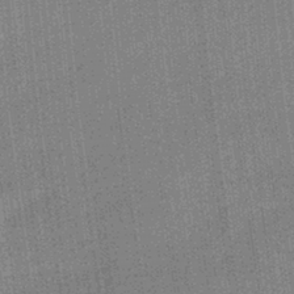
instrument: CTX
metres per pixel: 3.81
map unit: lHb
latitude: -39.8611
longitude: 69.5210
